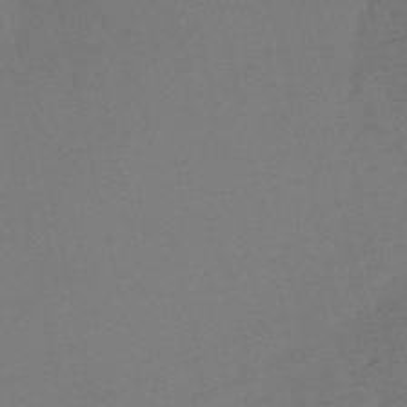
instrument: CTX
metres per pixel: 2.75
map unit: HNb
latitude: -53.6532
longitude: -41.9528
